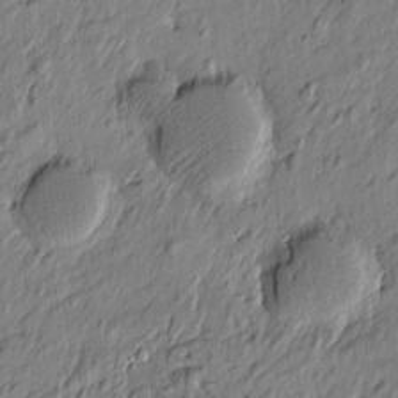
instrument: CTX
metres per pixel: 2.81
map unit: Htu
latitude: -7.2754
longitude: 178.0850
